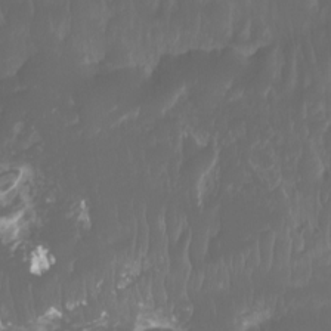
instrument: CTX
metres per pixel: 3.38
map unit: Nhu
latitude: -8.5196
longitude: -79.1026
